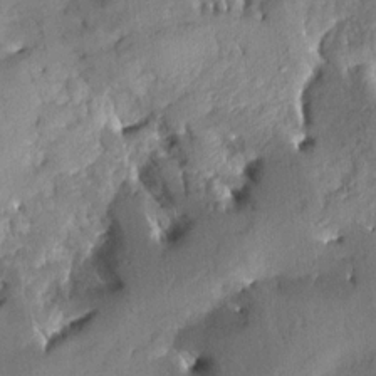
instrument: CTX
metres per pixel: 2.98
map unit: Aa
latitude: 8.5546
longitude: -142.8569
